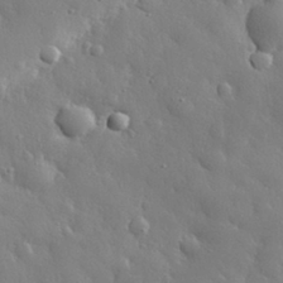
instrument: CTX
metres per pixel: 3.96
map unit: eHh
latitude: 30.6113
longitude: -78.6680
